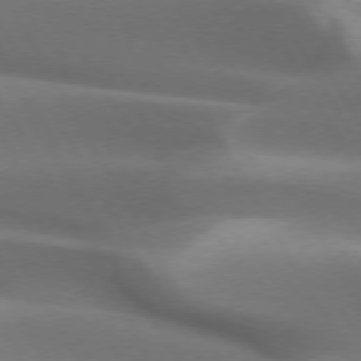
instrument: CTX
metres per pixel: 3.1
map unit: lApd
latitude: 73.1593
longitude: -51.2726
